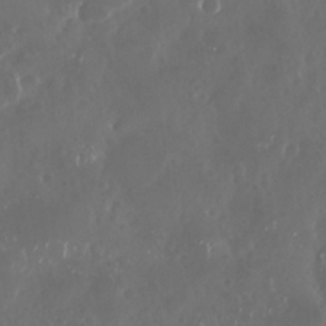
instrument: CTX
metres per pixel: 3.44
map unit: Nhu
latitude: 29.1592
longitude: -59.2915
